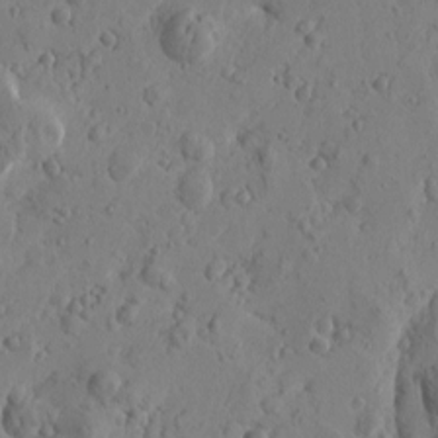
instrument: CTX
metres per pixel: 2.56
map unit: Htu
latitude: -1.0865
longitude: -177.1025
